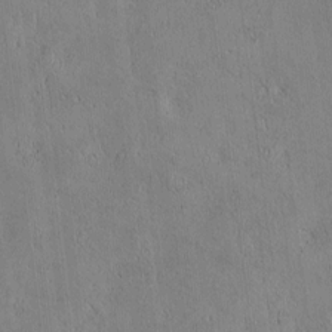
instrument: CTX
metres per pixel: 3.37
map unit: Htu
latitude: 3.6505
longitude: 151.1053
